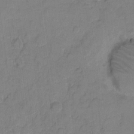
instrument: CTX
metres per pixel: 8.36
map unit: eHh
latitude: 8.2145
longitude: -64.1200
